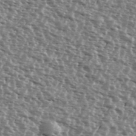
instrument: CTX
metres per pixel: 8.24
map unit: Ave
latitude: 39.4237
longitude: -112.2522
